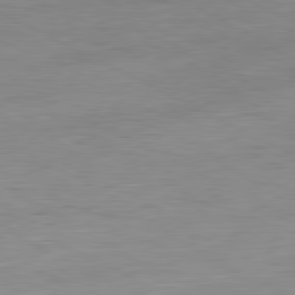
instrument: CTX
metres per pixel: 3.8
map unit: Ap
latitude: -81.7100
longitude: -67.1025
